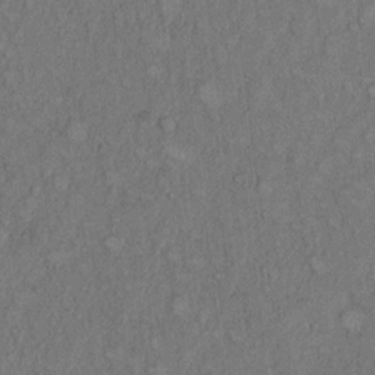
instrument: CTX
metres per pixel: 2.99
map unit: Hto
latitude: 9.1214
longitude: -59.1214
